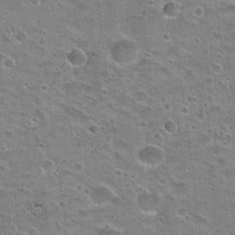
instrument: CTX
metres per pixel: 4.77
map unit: Hto
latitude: 22.9514
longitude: -49.1025
